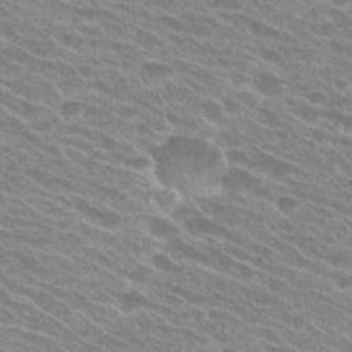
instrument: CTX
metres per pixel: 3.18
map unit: Hto
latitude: 25.0269
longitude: -42.1011
